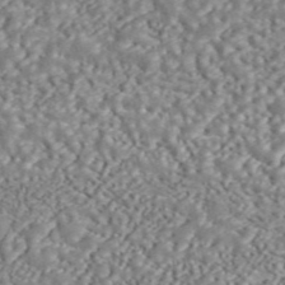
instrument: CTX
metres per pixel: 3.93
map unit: ANa
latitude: 45.4427
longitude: 37.3320
